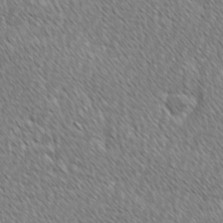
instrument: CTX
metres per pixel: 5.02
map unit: lAvf
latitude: -1.7478
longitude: -114.6868
